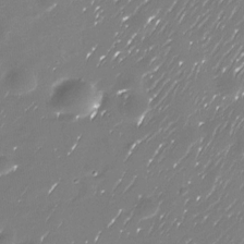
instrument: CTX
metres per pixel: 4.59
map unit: Nhu
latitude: -30.0472
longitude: -77.2915
